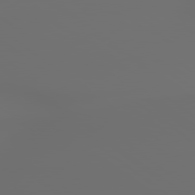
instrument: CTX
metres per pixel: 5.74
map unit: lApd
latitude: 79.4616
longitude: 177.0109
